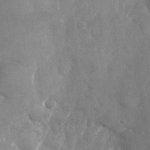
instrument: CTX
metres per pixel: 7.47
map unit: Nhu
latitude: -25.0675
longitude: -69.2537
